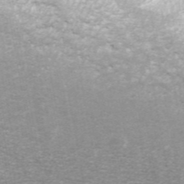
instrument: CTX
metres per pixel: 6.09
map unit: ANa
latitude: 45.2348
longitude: 30.7274
